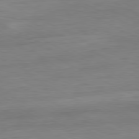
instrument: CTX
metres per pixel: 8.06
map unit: Hpe
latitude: -80.8786
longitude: 19.6155
